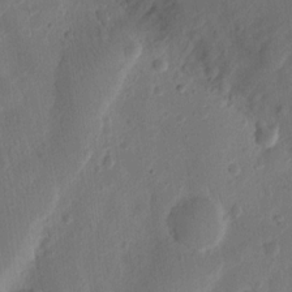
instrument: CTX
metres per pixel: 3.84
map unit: Ht
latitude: 10.8191
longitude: -75.1403
